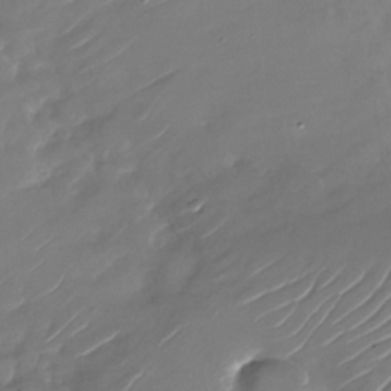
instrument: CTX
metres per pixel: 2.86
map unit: Nhu
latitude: -28.7085
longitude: -73.7639
